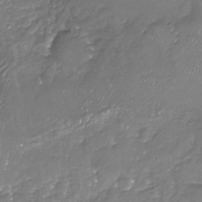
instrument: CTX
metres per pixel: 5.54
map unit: Nhu
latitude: -18.6141
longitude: -58.0255
